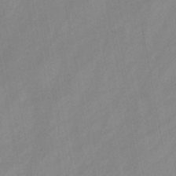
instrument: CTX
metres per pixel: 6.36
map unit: HNb
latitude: -46.1228
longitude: -38.5168
